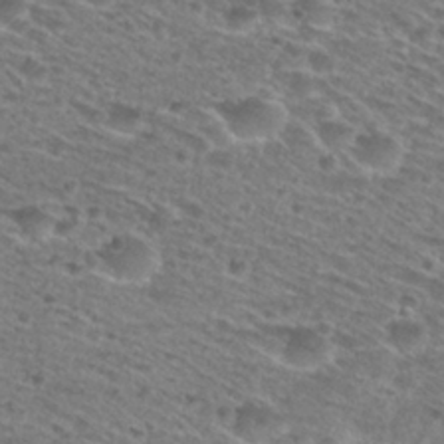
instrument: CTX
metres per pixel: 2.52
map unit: Nhu
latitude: 28.4601
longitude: -47.8962
